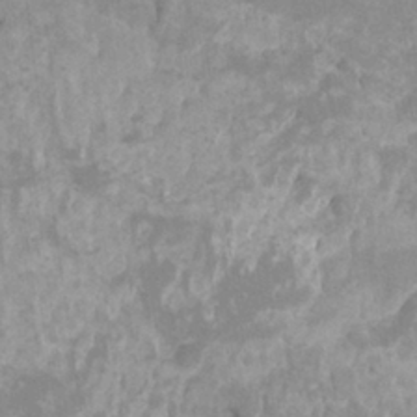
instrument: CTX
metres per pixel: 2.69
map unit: Ht
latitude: -3.2942
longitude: -27.2726
